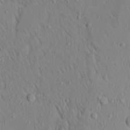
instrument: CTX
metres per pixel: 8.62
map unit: Aa
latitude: 17.6694
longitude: -148.0633
